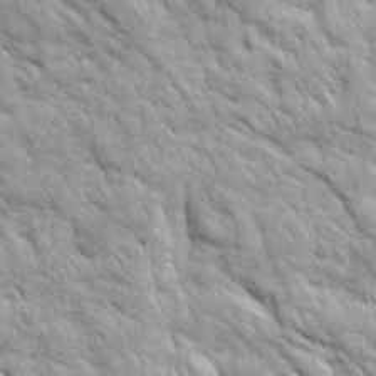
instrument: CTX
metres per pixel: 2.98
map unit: Ave
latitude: 16.2145
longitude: -132.0444
